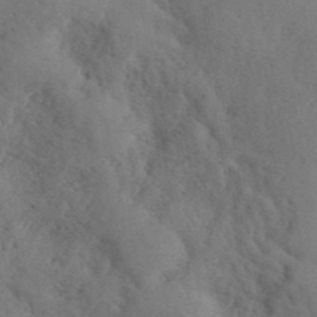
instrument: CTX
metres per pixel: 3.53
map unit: ANa
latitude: 41.6693
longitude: 53.6721
